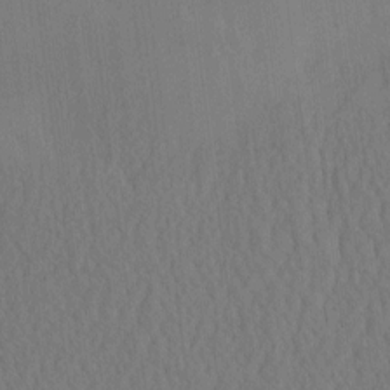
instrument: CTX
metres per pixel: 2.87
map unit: eHh
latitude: -2.9541
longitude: 16.3307
